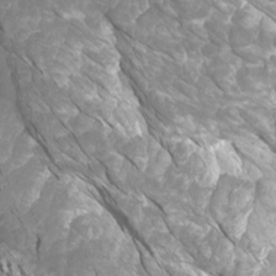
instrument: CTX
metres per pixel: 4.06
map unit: Htu
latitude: -9.6911
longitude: -75.7828
